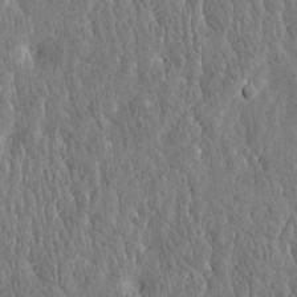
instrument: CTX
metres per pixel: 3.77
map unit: Htu
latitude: -3.8611
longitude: 175.8611
